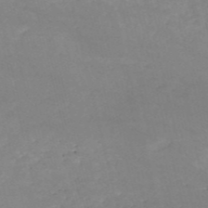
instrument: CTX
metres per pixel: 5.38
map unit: HNb
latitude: -53.3509
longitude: -36.4412
